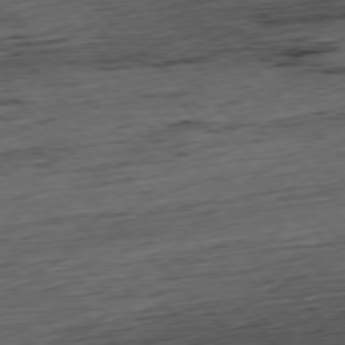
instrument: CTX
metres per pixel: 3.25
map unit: Hpe
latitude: -77.5966
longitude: 12.9353
